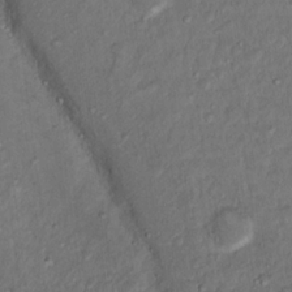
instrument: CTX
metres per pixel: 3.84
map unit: Hto
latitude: 15.8962
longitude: -30.5546
